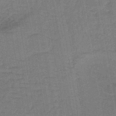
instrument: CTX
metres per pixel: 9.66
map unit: lHb
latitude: -42.9541
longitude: 63.0864
